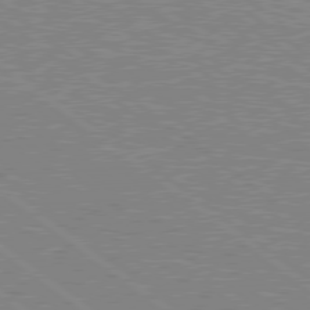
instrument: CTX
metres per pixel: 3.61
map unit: Hpe
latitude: 78.5924
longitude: -164.1956
